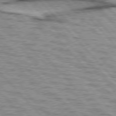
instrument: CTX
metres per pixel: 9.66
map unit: lApd
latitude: 76.8947
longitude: -71.9339
